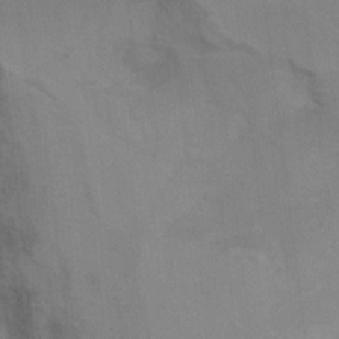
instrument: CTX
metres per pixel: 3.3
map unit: Ht
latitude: 7.6883
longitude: -36.6680
